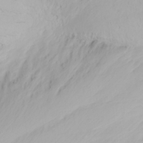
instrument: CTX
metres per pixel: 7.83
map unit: Nhu
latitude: -4.6140
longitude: -83.9528
